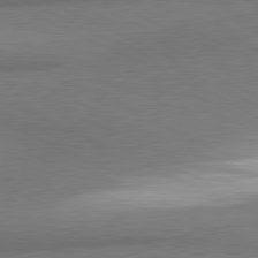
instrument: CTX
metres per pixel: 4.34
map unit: lApd
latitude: 81.1403
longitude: 164.0850
